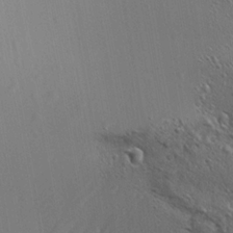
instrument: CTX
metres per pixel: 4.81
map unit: Ave
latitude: 21.7450
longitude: -137.4616
